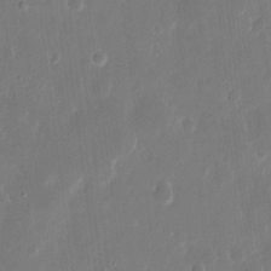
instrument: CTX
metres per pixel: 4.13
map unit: eHh
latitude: 13.1592
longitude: -72.5168
